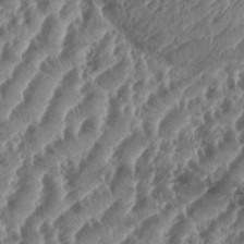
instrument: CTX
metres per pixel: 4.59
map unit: Aa
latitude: 34.8002
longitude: -135.9717
